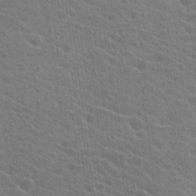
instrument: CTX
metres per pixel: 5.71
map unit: Hto
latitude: 23.6127
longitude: -40.8002
